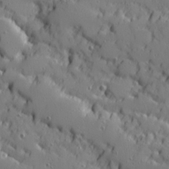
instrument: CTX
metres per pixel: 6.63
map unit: Ave
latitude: 11.2537
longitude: -101.4615
